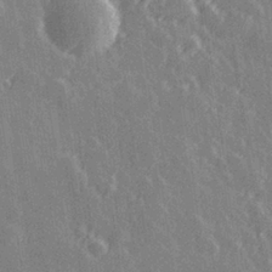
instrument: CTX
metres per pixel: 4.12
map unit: Hve
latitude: 27.5371
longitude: 146.0283
